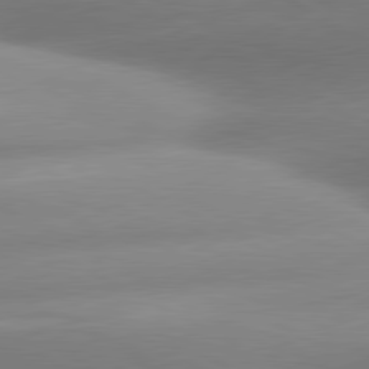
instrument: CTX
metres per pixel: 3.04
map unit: lApd
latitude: 80.6113
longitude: -158.8569
